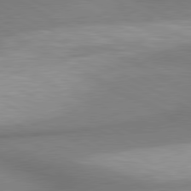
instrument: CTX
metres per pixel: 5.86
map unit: lApd
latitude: 80.6113
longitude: 162.7274
